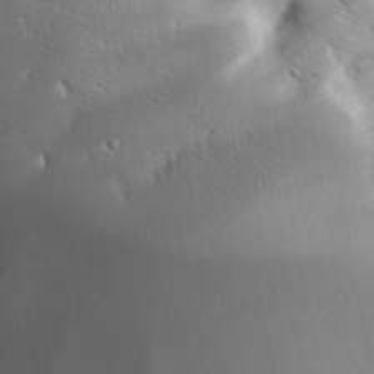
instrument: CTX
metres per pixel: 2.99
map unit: Aa
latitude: 32.6868
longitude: -141.4048
